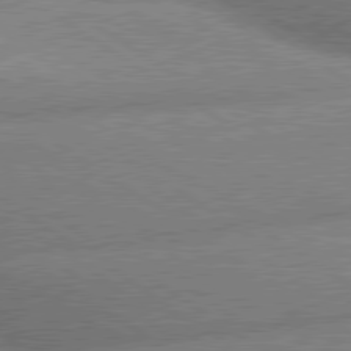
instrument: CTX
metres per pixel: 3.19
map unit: lApd
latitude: 80.0822
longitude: -161.2726
